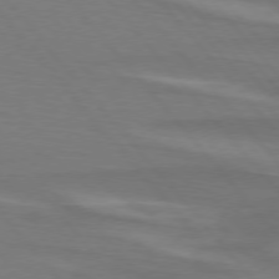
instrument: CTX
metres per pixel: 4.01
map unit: lApd
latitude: 75.5371
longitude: -80.8002
